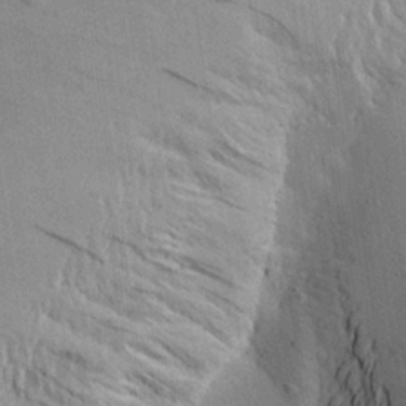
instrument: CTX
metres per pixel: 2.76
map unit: Aa
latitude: 19.8016
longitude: -141.5938
